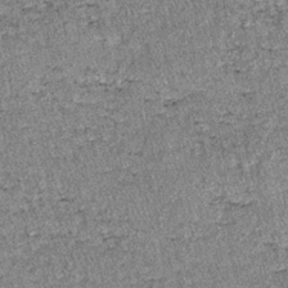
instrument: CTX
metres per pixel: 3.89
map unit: lHb
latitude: -38.5196
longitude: 66.9353
